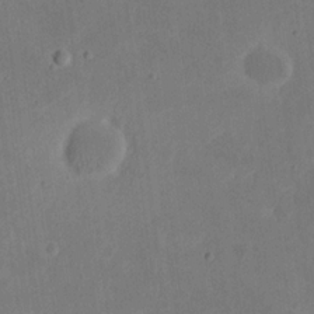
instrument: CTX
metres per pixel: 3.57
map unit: eHh
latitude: 20.9892
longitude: -71.0080
